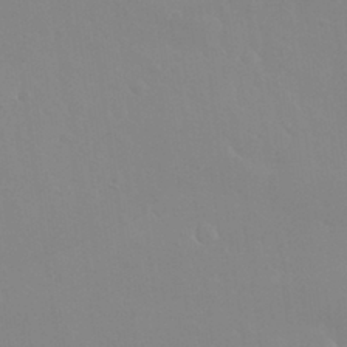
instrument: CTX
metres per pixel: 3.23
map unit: Nhu
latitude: 30.3845
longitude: -56.8380
